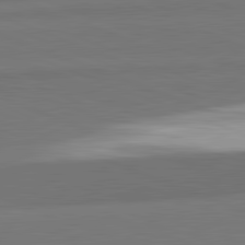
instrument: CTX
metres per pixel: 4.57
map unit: lApd
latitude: 82.1955
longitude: 152.6518
